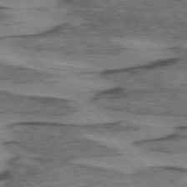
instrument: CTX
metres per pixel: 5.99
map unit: lApd
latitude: 74.8380
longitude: -77.9528
